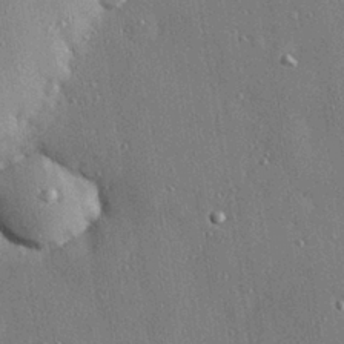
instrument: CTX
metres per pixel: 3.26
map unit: Hve
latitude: 27.6127
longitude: -90.2900
